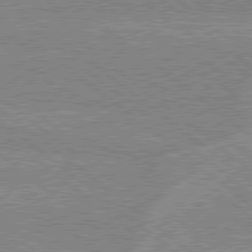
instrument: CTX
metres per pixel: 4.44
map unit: lApd
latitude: 78.9325
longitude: -160.1578
